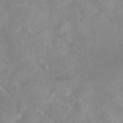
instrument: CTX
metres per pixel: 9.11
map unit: eAb
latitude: 45.8205
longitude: 126.8219
